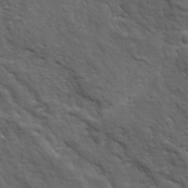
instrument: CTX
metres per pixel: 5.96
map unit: Ave
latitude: 17.4615
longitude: -132.5168
